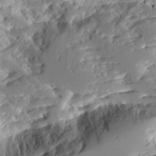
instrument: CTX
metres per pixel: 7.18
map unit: Aa
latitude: 10.8758
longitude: -126.4412
